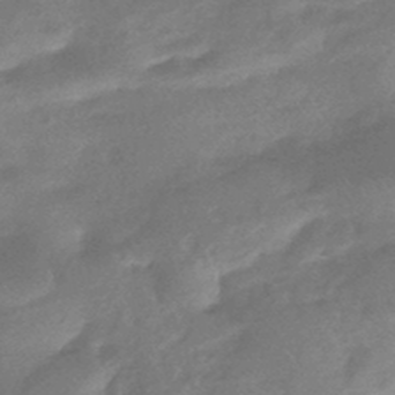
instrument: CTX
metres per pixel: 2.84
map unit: HNhu
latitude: -44.1228
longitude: 92.3873
